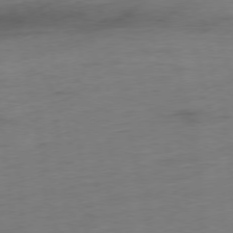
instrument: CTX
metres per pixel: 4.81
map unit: Ap
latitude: -76.2928
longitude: -73.2915
